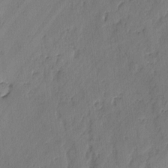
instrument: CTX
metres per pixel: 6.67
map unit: lAvf
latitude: -2.5195
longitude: -105.7261
